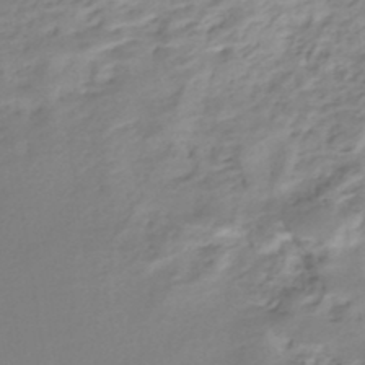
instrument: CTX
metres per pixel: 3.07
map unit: Nhe
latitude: -48.6141
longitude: -172.7057
